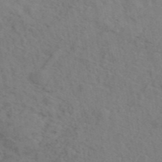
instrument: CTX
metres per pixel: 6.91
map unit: eAb
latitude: 45.0269
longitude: 112.8408
